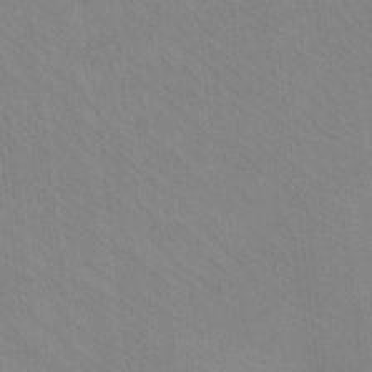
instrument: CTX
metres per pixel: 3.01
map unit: eHh
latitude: -8.8030
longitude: -67.6505
